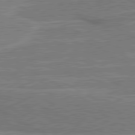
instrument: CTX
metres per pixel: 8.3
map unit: lApd
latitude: 80.8569
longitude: 142.3306
